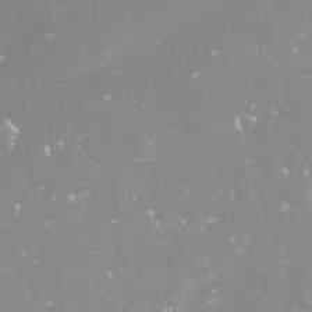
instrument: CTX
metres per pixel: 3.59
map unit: Nve
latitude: -17.7856
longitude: -59.2915
